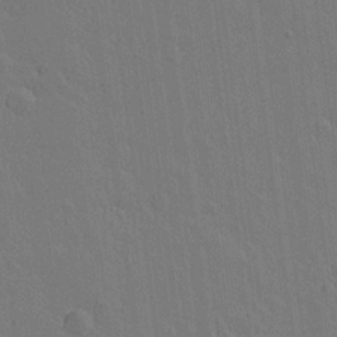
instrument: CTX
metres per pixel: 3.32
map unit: lAvf
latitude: 15.2537
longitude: -126.8569
